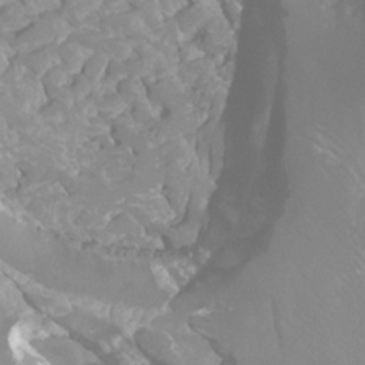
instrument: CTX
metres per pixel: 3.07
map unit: Ht
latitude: -4.1416
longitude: -27.0081
